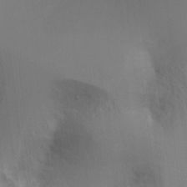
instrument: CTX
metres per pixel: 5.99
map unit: Ht
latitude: -8.8030
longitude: -30.8947
